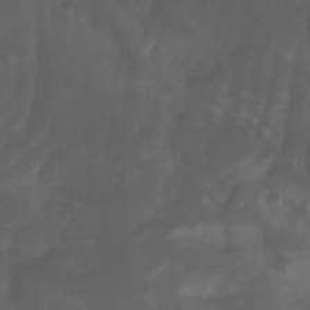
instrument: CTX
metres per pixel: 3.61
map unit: Aa
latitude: -7.5021
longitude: -79.8017
